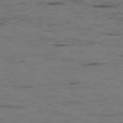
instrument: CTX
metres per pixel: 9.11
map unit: Ap
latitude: -76.5385
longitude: -83.0836
